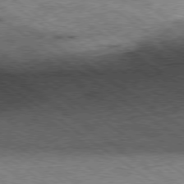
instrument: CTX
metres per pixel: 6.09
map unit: Hpe
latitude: -79.5210
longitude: 7.4832
